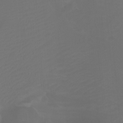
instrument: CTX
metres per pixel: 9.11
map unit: Nhu
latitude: -10.3873
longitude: -69.0836
